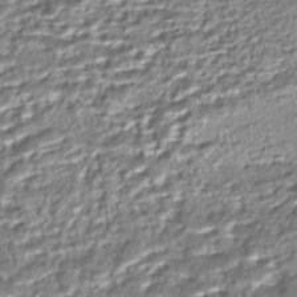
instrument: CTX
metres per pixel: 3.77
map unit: Nhe
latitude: -45.6533
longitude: 151.8989
